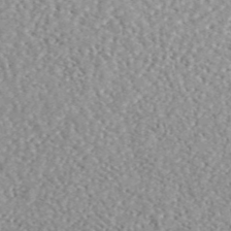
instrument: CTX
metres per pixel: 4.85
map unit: ANa
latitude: 45.8205
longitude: 50.3306
